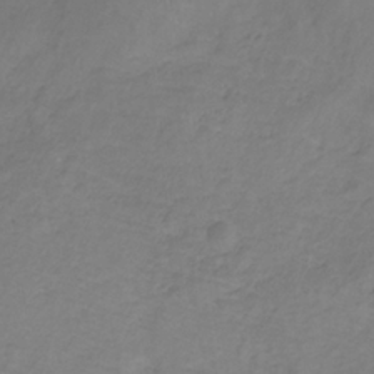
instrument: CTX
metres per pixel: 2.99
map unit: lHb
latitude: -31.1809
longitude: 65.8045
